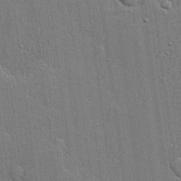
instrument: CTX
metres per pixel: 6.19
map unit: lHvf
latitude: 21.5560
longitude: 143.0486
